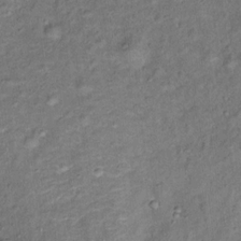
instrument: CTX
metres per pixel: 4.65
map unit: Ht
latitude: 14.6302
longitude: -40.4601
